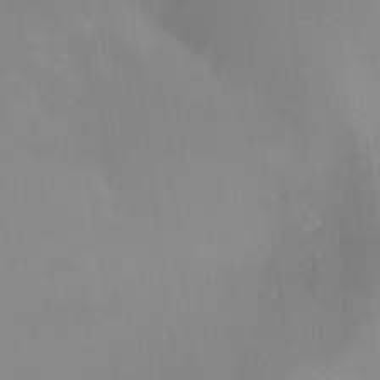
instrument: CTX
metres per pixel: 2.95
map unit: Ht
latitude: -11.1809
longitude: -39.5182
